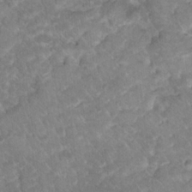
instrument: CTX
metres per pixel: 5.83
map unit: Hto
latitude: 18.4979
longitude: -35.6505
